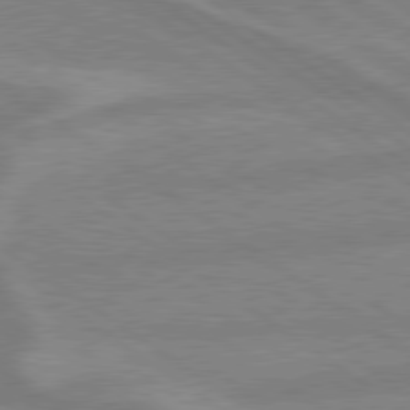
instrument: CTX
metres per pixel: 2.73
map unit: lApd
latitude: 79.2915
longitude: -164.7624
